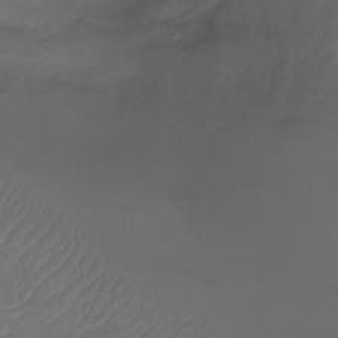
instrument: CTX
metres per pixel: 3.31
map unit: Ht
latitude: 0.5734
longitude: -36.4601
